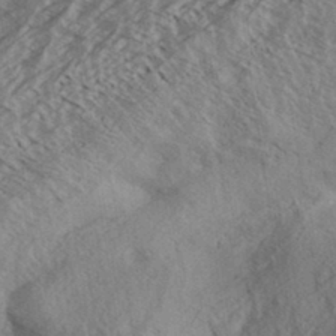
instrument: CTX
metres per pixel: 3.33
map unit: Aa
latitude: 33.2915
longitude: -139.5938
